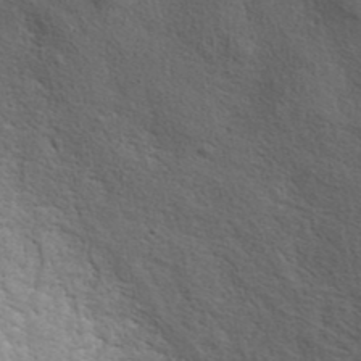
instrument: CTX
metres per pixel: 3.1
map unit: ANa
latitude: 39.6127
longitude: 21.3887
